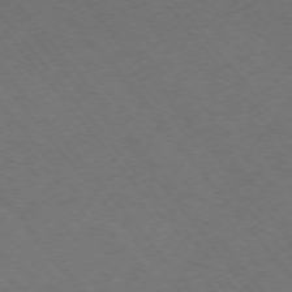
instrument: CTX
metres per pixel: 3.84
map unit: Ap
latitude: -75.1809
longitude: -69.5371
